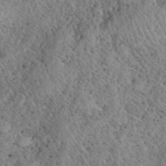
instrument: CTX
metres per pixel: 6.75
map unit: eHh
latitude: 40.5167
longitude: -56.2333
